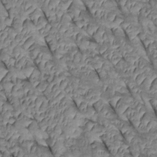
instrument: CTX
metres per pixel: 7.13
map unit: Htu
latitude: 0.8569
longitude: 148.0661
